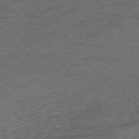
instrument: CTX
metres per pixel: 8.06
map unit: Ap
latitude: -77.0486
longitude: -79.3671
